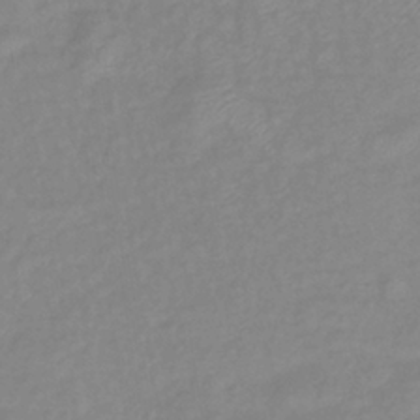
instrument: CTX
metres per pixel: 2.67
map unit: eHb
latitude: -40.5196
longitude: 80.7652
